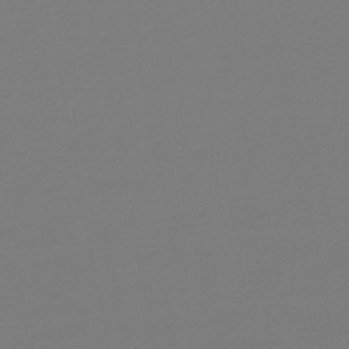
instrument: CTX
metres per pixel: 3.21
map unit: lHb
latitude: -46.2928
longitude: 66.0850
